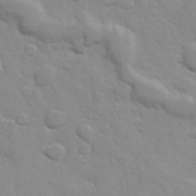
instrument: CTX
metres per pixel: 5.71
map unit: Hve
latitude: 24.1011
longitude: 148.5763
